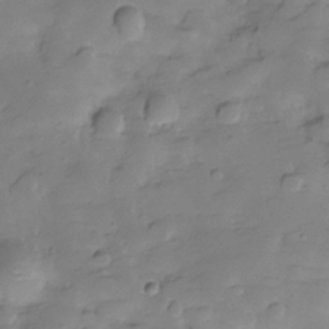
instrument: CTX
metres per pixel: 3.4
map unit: Hve
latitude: -29.1053
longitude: 91.4833
